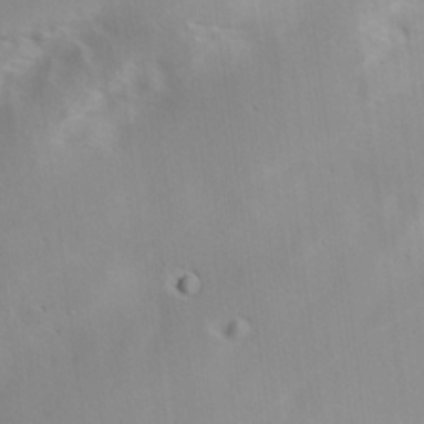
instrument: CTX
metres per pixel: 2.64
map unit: lAa
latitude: 19.6316
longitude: -138.3467
